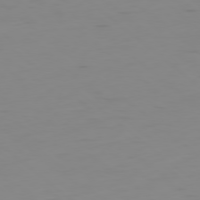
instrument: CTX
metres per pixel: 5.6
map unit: Hpe
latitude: -78.8408
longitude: 15.9367
